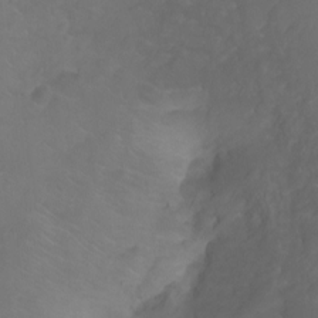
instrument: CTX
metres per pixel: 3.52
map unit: Ht
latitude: -9.4076
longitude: -35.6127
